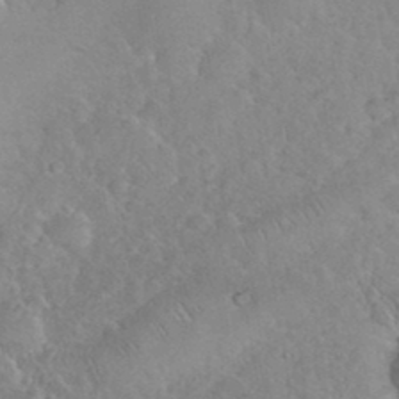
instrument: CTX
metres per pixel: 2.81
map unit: eHh
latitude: 35.4237
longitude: -64.1011
